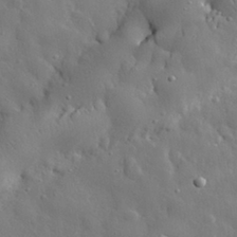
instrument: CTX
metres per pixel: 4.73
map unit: eHh
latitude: 29.2726
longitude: -78.4790
